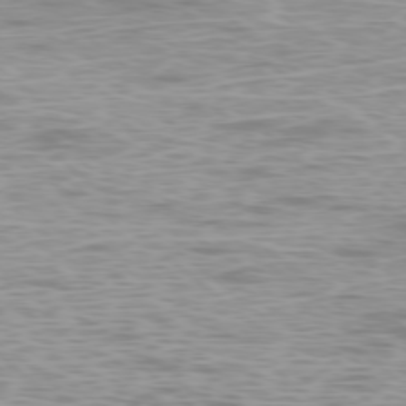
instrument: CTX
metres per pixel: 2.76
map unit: Ap
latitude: -78.2928
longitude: -63.9906
